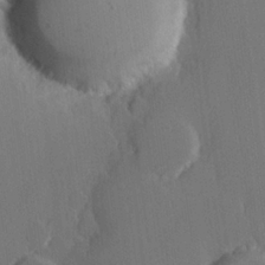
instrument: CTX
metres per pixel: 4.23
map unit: Hve
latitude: 22.6301
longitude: 146.5196
